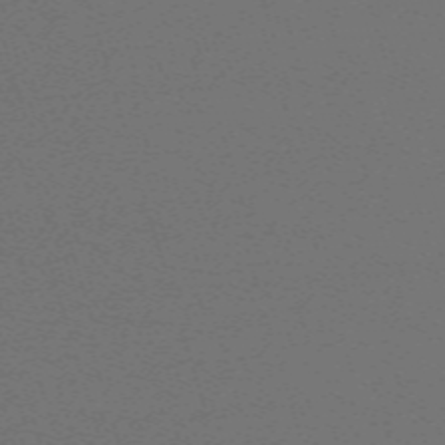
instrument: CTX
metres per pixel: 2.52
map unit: eHh
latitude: -63.6533
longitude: 52.2361
